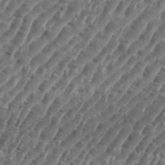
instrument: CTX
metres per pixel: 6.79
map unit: eHh
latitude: 35.8961
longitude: -135.0458
